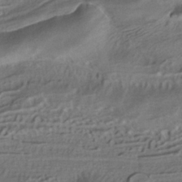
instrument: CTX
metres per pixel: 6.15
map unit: ANa
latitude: -38.8975
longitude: 97.5399
